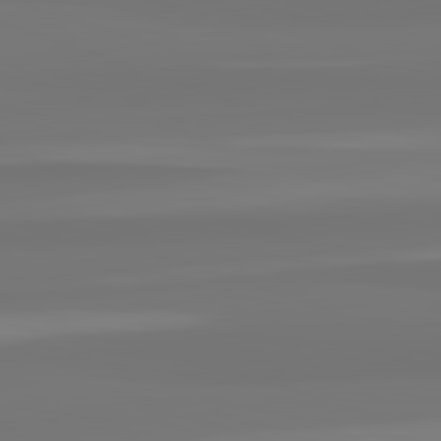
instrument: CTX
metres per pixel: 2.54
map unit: lApd
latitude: 82.6112
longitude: -179.0270
